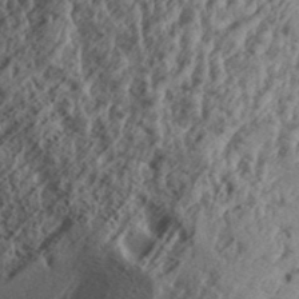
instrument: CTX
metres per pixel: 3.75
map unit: Aa
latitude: 31.8773
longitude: -134.6112
